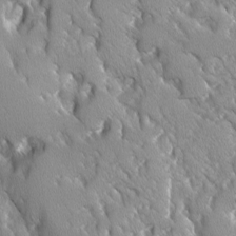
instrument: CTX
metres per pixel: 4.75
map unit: Ave
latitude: -10.9542
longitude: -118.7246
